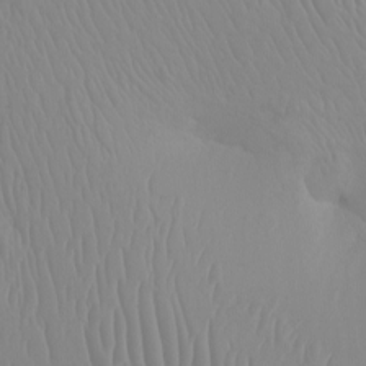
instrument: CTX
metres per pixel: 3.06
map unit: Nhu
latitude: -6.5951
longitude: -93.4237
